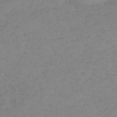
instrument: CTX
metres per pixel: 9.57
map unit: HNb
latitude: -54.5952
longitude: -42.1956
